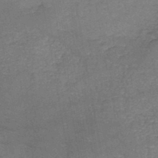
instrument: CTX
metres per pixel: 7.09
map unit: HNb
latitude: -45.3132
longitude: -37.6883
